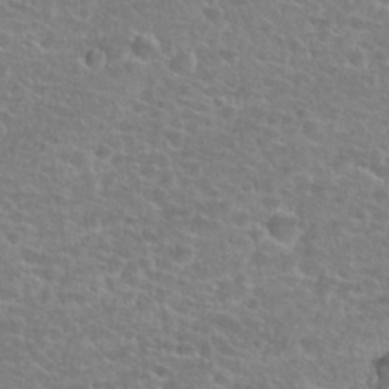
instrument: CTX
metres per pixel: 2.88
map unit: Hto
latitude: 25.5182
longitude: -48.4790
